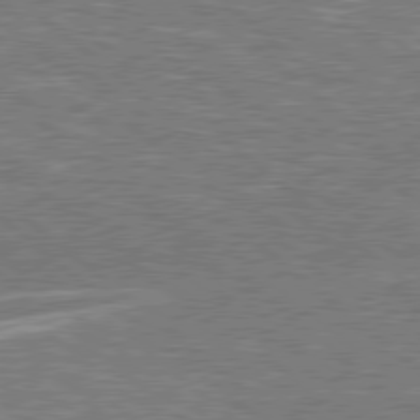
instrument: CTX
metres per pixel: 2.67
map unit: Hpe
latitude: 78.5735
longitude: -157.9717
